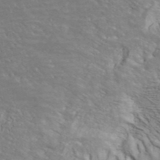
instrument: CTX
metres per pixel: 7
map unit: ANa
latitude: 44.4412
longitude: -85.2348
